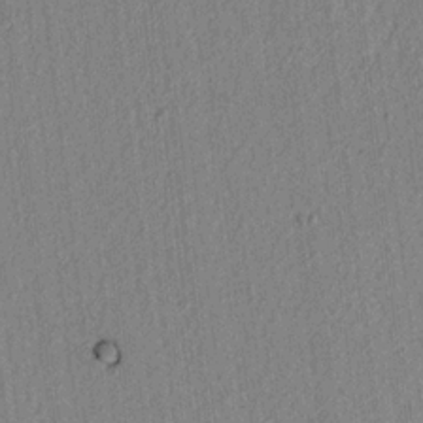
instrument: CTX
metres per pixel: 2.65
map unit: lAvf
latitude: 6.9136
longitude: 164.9353
